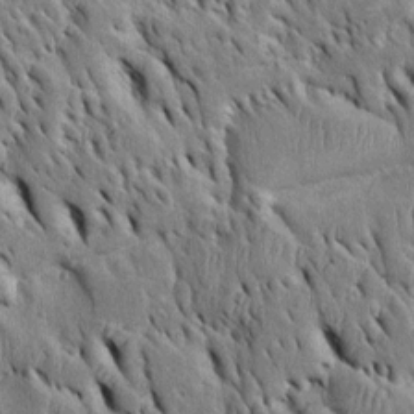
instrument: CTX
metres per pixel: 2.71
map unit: Htu
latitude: -3.9178
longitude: 151.5966
